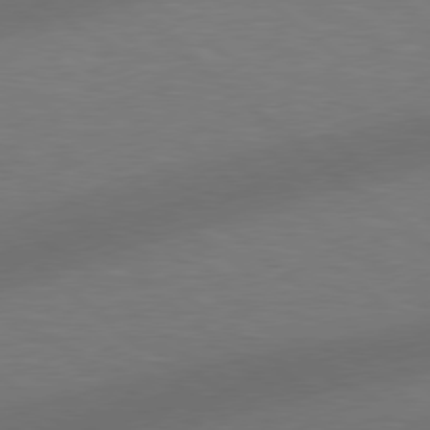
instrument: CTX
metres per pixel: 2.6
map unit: Hpe
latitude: 78.3656
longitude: -150.7057
